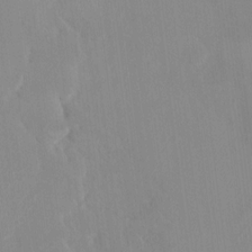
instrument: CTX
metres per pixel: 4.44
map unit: HNhu
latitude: 6.8191
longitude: 2.2361
